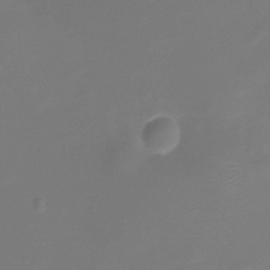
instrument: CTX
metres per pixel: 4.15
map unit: Ht
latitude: -10.6519
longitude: -29.4615
